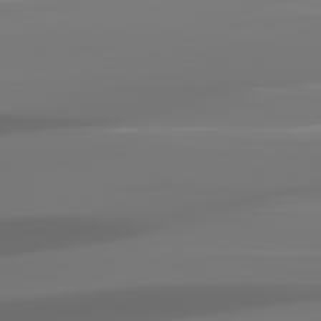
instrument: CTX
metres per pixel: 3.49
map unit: lApd
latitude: 81.7639
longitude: -145.0647
